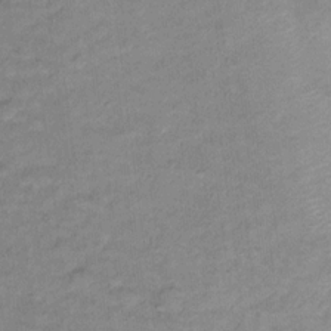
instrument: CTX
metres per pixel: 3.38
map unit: Hto
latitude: 12.2712
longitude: -37.6316
